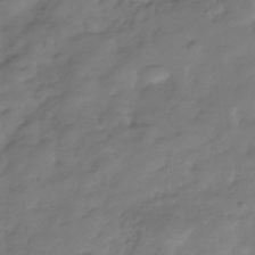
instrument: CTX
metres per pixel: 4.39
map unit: Hve
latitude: -31.9556
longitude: 91.4644
